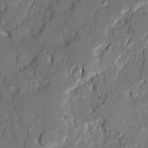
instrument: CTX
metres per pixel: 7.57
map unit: Ave
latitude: 20.6302
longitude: -128.6490
